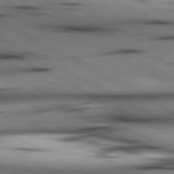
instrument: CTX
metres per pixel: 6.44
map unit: lApd
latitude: 80.5357
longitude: 156.5951
